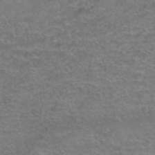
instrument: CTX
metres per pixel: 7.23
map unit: Hto
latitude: 37.7450
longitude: -42.4223
